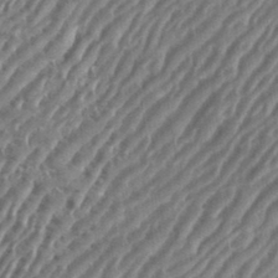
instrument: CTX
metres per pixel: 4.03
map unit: eHh
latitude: 35.8961
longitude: -134.7624
